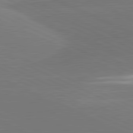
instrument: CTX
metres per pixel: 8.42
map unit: lApd
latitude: 81.7827
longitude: -154.5924
